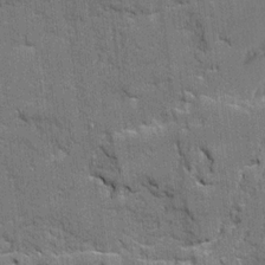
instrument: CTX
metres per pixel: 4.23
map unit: Ave
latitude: 20.4601
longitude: -128.6679
